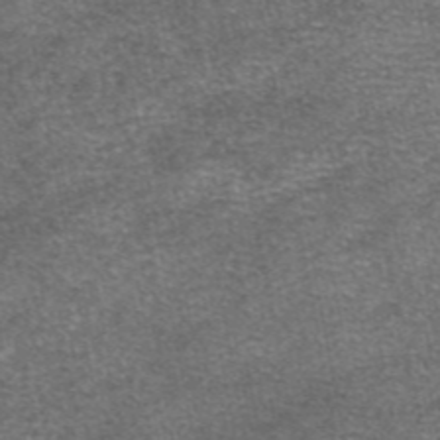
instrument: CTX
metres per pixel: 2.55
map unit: eAb
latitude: 46.6680
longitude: 103.9745
